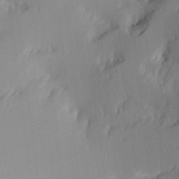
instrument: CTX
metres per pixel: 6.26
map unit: Aa
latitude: 20.4979
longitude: -144.8569
